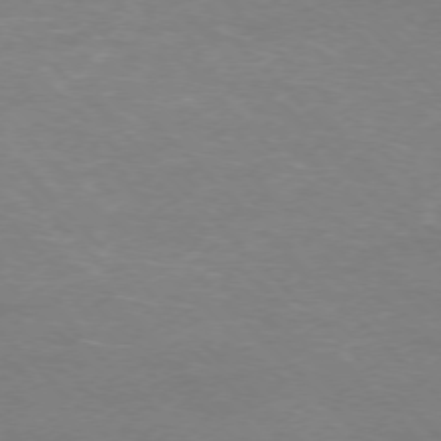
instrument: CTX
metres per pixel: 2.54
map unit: Ap
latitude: -75.8612
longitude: -82.4412
